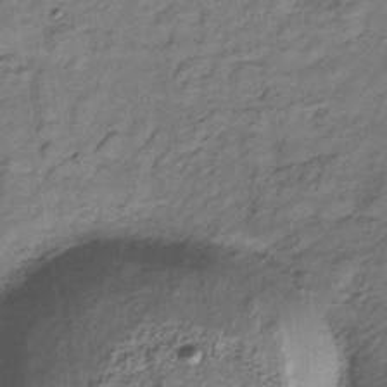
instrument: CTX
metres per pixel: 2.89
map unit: lHb
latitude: -33.1998
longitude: 65.7478
